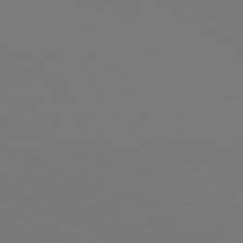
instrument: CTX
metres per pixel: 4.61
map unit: lApd
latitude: 81.8583
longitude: 145.5588
